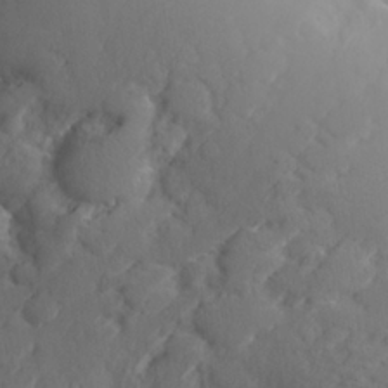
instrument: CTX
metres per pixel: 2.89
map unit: Aa
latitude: 24.0633
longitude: -146.3279
